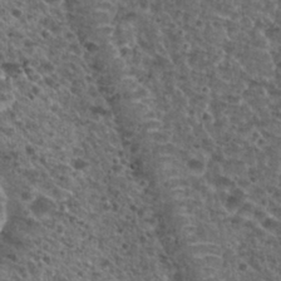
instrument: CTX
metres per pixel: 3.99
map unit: Nhu
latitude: 29.1025
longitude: -49.6694
